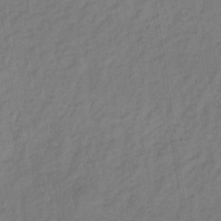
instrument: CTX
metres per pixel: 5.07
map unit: lHb
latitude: -34.9542
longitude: 71.1431
